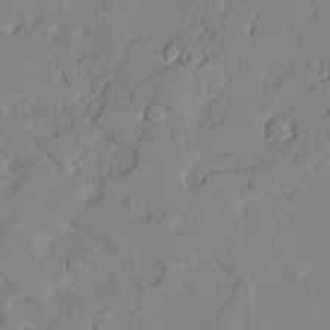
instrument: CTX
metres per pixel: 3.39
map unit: lAvf
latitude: 24.6679
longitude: -111.1214
